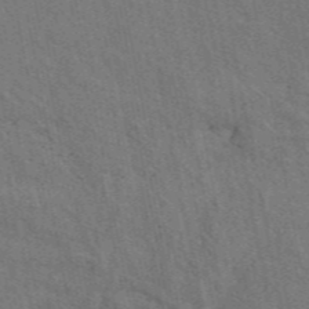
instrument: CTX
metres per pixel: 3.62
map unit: ANa
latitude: 49.1592
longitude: -75.5371
